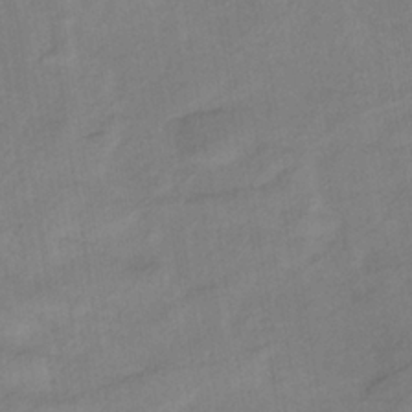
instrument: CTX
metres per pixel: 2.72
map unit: lHb
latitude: -35.3510
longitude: 72.1606
